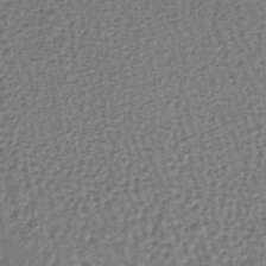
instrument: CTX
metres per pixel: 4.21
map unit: lHb
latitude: -37.6910
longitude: 60.0661
